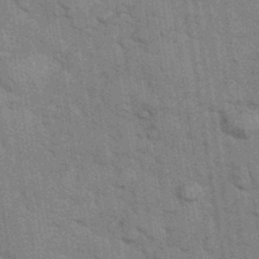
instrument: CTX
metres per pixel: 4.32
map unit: eHh
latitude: 37.1214
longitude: -65.7639
